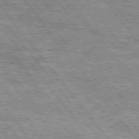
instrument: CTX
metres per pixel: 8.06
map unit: Hpe
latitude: 75.3104
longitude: -156.5923
